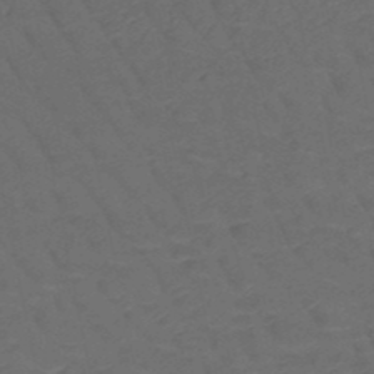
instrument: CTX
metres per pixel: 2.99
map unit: HNb
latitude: -50.2361
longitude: -47.9906
